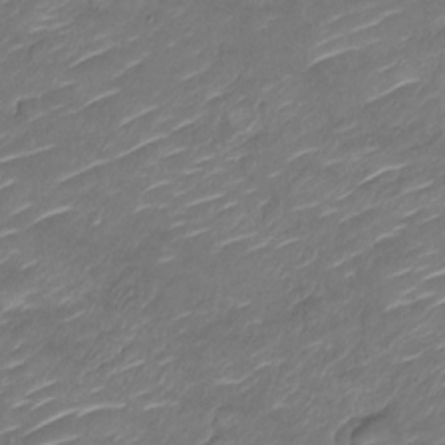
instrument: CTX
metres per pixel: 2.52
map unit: Nve
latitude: -18.0850
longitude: 107.4266
